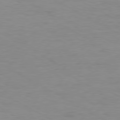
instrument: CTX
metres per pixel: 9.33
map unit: Ap
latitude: -80.5196
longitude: -51.4993
